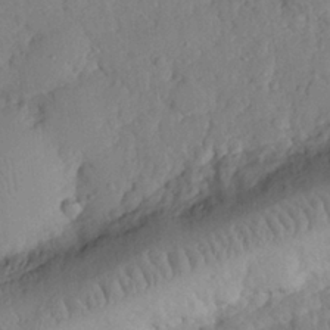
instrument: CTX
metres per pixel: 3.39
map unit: eHh
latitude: 28.0633
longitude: -75.9717
